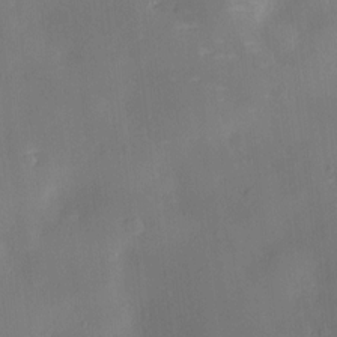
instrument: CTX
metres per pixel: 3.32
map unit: Htu
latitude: -8.7841
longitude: 176.1795
